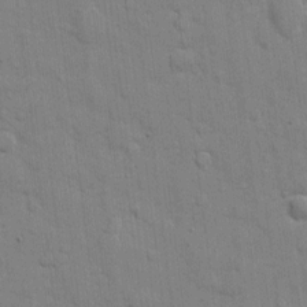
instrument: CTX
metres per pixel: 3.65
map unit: eHh
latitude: 10.2712
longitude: -67.0458
